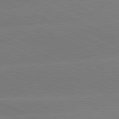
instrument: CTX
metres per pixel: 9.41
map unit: lApd
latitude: 81.1025
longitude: -154.9703
